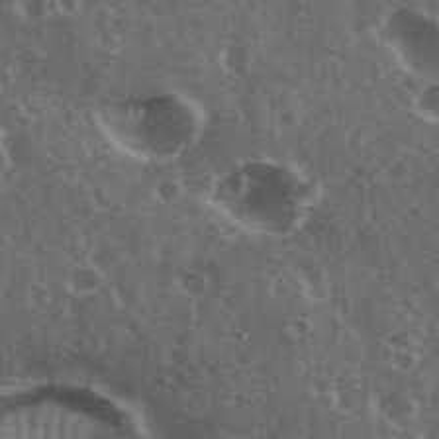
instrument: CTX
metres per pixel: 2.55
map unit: eHh
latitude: 35.0647
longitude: -59.6883
